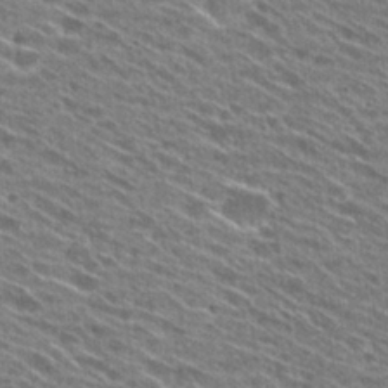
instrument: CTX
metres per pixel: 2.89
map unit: Hto
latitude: 29.0647
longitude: -46.3468
